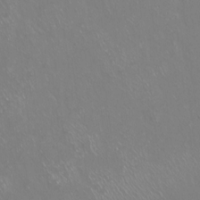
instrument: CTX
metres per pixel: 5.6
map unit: Hto
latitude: -14.0094
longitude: -42.6868
